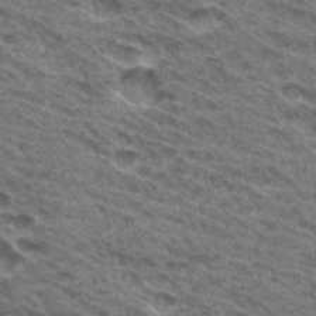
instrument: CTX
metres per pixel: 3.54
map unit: Hto
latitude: 31.9906
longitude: -47.0081
